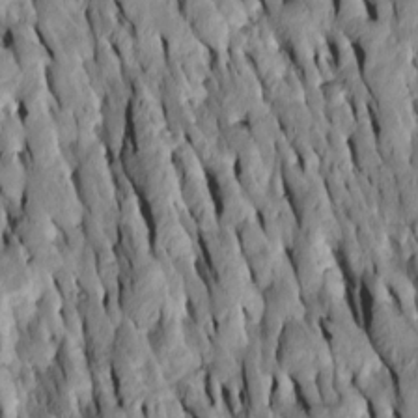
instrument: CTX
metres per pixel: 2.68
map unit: Htu
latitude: -7.3887
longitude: 144.5196
